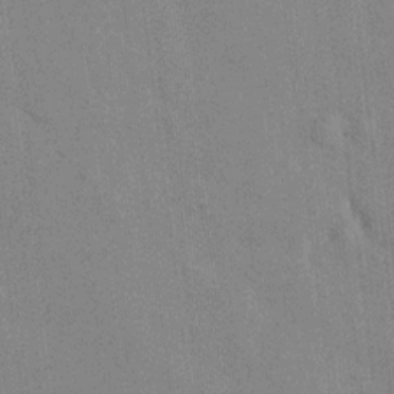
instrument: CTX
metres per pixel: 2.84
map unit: lAvf
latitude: 7.5749
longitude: 166.6141
